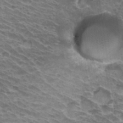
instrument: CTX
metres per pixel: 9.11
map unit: Hto
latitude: 32.7057
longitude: -41.8772
